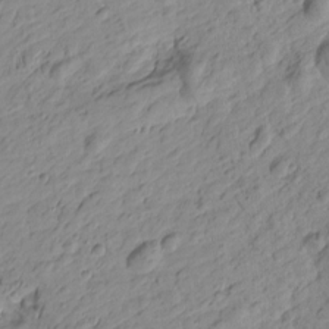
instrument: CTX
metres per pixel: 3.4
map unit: Htu
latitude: -0.7653
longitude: -175.2726
